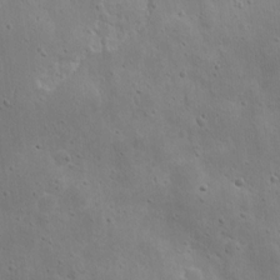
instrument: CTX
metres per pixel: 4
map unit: eHh
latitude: 9.4804
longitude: -72.9892
